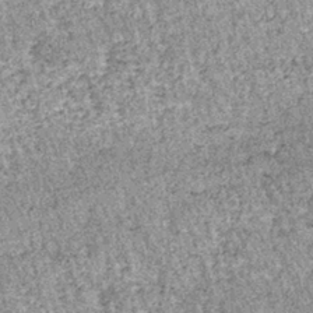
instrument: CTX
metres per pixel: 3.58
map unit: lHb
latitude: -37.3131
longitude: 66.4251
